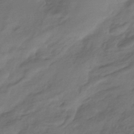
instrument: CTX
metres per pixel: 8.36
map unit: HNhu
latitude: -42.8974
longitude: 94.8408
